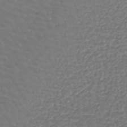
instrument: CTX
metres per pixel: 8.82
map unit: lHb
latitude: -42.5006
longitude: 71.9745
